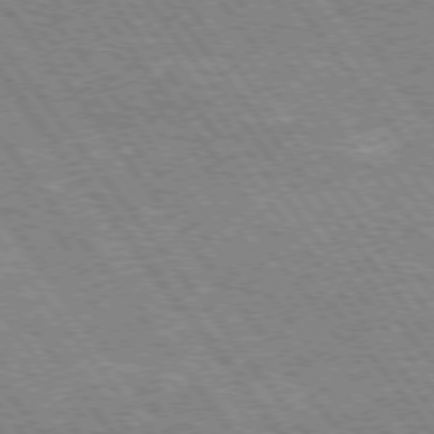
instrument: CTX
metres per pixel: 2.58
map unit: Hpe
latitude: 74.3089
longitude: -139.8961
